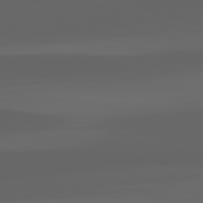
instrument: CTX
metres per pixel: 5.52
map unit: lApd
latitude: 82.9135
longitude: -133.9906
